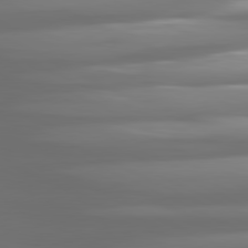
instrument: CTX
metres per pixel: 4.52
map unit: lApd
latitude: 81.0836
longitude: -139.7450
